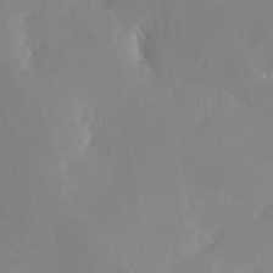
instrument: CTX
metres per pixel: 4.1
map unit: Nhe
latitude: -29.3132
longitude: -110.1767
